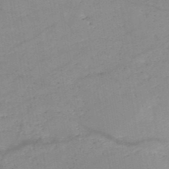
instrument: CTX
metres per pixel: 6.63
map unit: HNb
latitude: -50.2361
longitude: -39.7261
